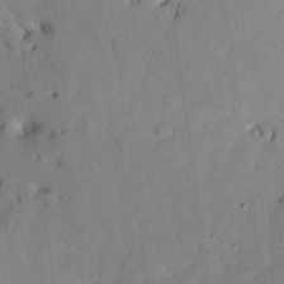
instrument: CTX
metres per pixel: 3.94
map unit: Nhu
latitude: 27.5749
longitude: -71.5938
